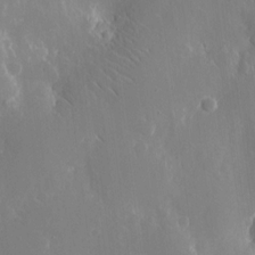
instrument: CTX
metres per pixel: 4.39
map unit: eHh
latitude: 9.7072
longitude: -71.0080
